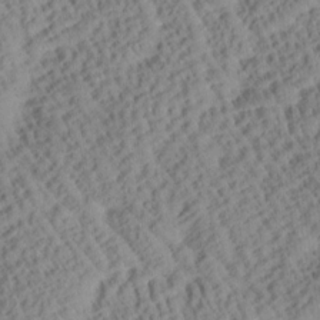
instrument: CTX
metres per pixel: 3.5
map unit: Htu
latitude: 0.8569
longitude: 177.1809
